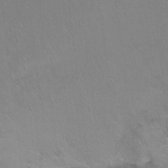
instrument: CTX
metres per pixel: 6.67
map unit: Ht
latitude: -7.2754
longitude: -35.4804
